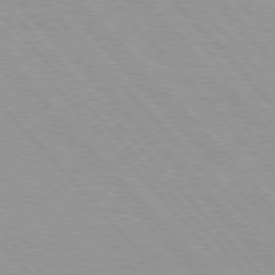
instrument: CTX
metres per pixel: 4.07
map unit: Hpe
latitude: 76.0633
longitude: -154.4601
